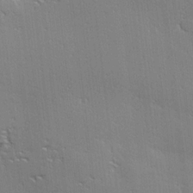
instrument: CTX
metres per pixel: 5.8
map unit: Ave
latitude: 17.7450
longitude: -138.0444
